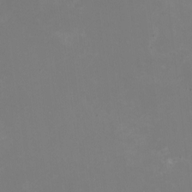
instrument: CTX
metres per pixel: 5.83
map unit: HNhu
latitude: -1.3699
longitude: -5.1025
